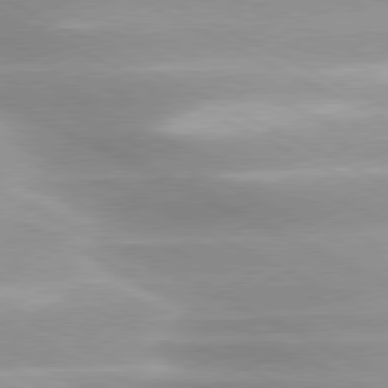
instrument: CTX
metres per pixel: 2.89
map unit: lApd
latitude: 79.8584
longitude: -120.1011
